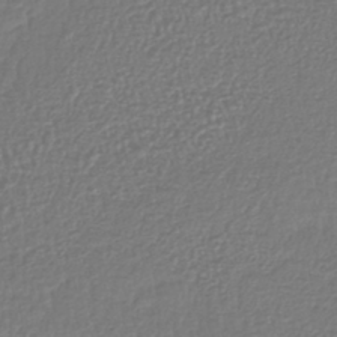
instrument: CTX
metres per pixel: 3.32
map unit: lHb
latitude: -41.3132
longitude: 72.5574
